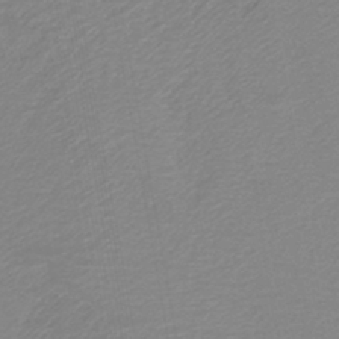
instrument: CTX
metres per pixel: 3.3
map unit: HNb
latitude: -40.4440
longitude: 51.4643
